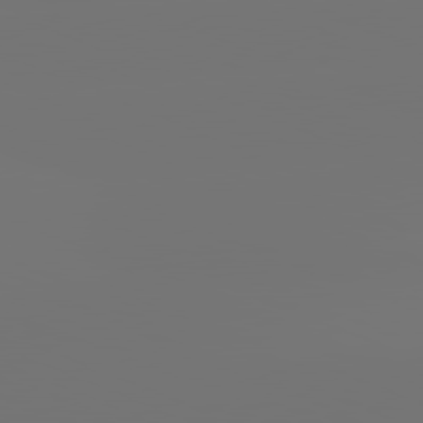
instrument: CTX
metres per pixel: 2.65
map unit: lApd
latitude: 81.6127
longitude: -153.4238
